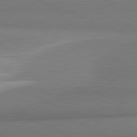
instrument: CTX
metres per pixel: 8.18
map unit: lApd
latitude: 81.7261
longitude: 164.8408
